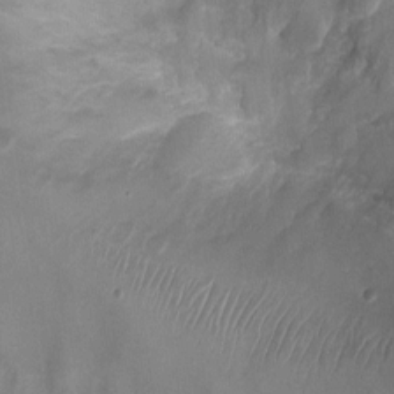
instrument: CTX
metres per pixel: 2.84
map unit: Ht
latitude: -3.1053
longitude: -19.2915
